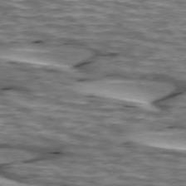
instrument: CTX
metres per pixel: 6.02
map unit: lApd
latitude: 74.3845
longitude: -55.1781
